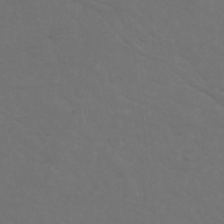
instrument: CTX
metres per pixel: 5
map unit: Nhu
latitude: 22.6301
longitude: -65.4426
